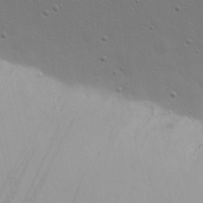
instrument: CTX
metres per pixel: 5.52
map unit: eHh
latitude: 19.3292
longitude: -72.9325
